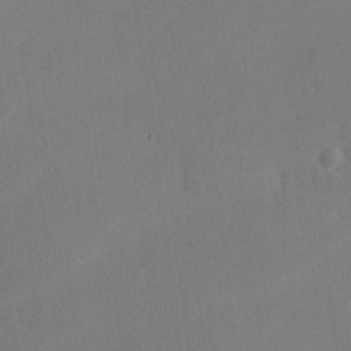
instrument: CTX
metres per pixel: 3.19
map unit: lHvf
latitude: -12.4440
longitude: -100.2901
